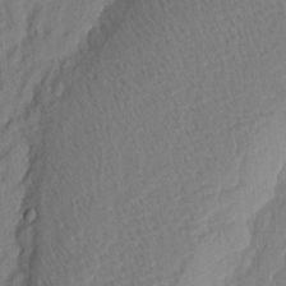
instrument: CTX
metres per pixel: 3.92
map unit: eHh
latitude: 4.7435
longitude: -77.0080
